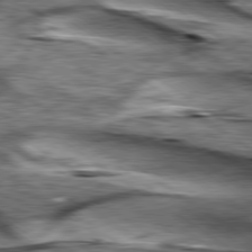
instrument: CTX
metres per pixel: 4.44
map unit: lApd
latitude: 79.7450
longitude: -49.0836
